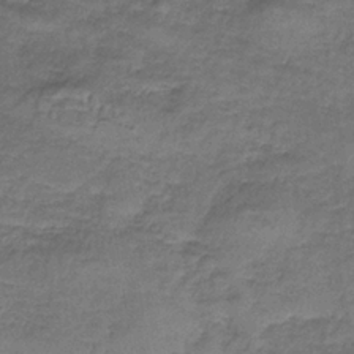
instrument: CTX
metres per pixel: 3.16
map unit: HNb
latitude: -35.8800
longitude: 57.2187
